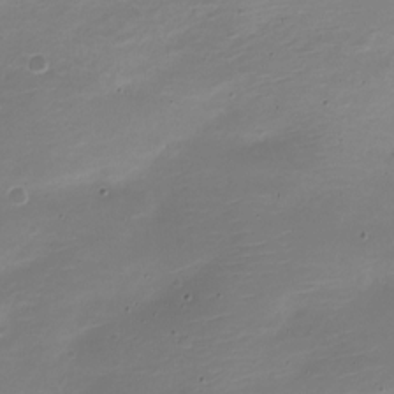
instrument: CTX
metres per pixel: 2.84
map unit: Nve
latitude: -21.4454
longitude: 105.1620
